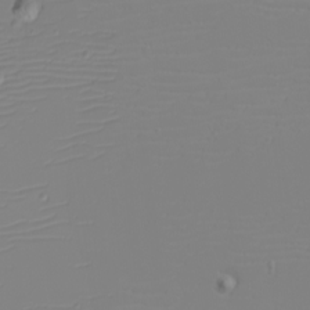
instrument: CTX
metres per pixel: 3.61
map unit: eHh
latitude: -6.1039
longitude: -84.4601
